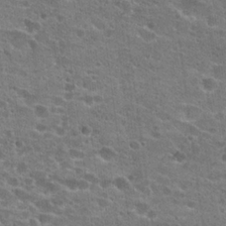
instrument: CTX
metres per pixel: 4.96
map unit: Hto
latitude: 22.7813
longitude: -43.0081
